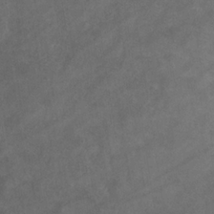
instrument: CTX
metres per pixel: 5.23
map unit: eHb
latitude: -32.4440
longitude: 71.7667
